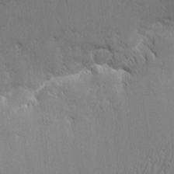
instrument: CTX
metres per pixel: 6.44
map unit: eHh
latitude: 2.3278
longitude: -78.0255
